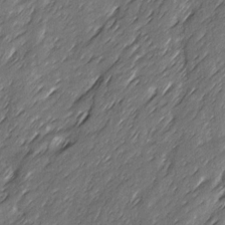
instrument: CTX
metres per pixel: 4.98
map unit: Ave
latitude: 15.6127
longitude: -135.9906
